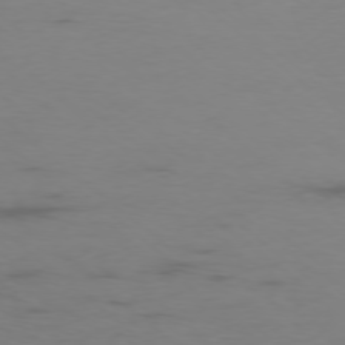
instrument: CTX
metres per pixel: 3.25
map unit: Ap
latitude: -77.1242
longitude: -66.4790
